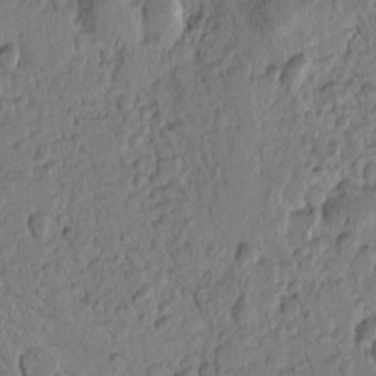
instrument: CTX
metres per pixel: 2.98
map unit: Htu
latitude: -0.8597
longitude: -177.0080
